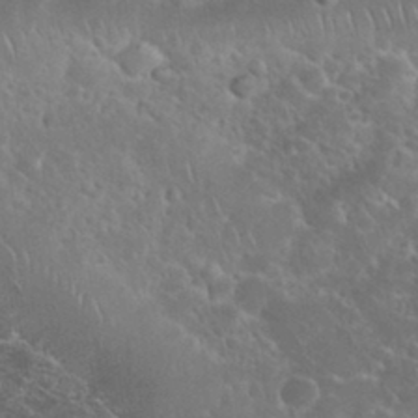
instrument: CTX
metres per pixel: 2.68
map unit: eHh
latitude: 35.1025
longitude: -64.8758
